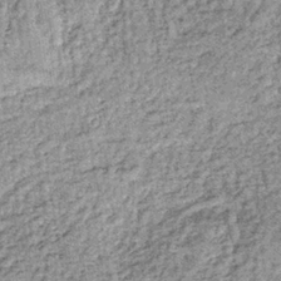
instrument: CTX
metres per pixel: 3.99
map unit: lHb
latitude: -36.1605
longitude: 66.3496
